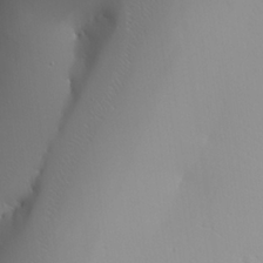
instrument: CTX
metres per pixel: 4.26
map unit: Aa
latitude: 24.4034
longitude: -127.0648
